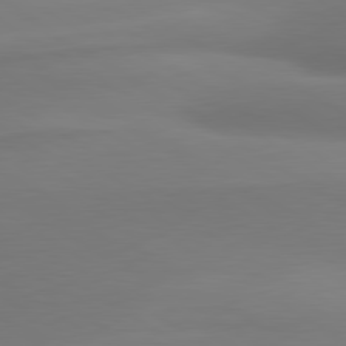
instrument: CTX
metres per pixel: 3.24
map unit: lApd
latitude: 80.2145
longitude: 174.9352
